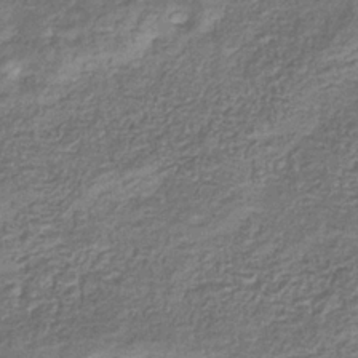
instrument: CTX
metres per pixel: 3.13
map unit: eHb
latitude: -32.8597
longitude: 74.5007
